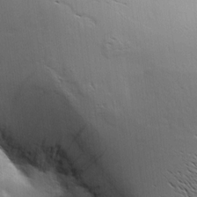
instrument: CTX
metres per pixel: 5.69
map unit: Aa
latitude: 9.4049
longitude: -142.1011
